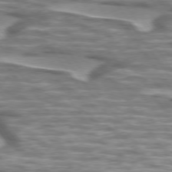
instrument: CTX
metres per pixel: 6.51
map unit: lApd
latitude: 74.7057
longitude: -57.7638
